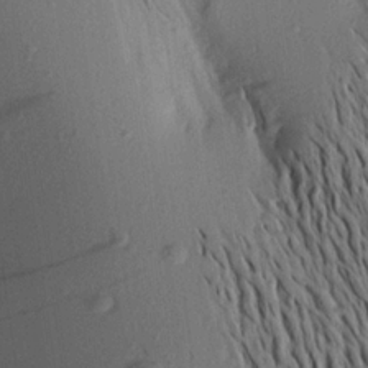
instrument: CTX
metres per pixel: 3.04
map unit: Aa
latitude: 20.0444
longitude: -147.0270
